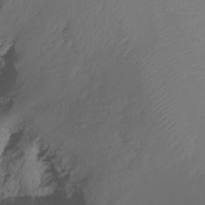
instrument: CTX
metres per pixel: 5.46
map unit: Ht
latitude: -15.6155
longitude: -49.6316
